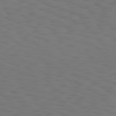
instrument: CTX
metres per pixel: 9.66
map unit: Hpe
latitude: 75.4615
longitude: -133.0270
